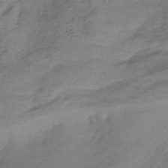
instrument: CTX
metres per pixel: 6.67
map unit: lHb
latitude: -39.2754
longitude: 75.1998
